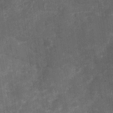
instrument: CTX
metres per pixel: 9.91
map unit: Nhu
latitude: 3.0647
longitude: -16.6301
